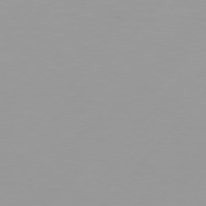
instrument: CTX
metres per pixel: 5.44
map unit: Hpe
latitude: 75.6316
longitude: -128.7057
